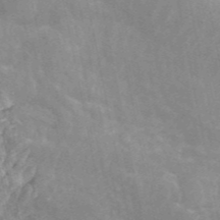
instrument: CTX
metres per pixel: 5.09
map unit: ANa
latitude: 45.7638
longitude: 25.5966
